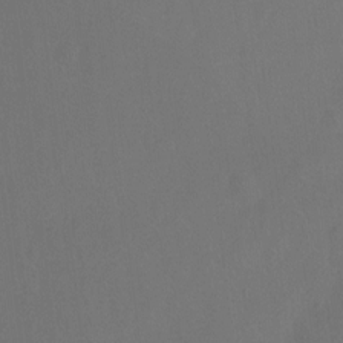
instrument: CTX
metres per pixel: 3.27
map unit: Hto
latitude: -12.5763
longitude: -40.5545
